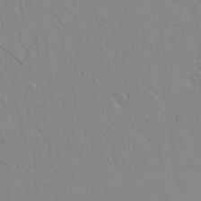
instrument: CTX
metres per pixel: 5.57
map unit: lAvf
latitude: 15.4805
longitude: -125.3670
